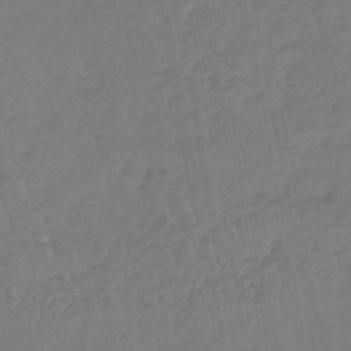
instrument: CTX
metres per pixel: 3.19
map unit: lHb
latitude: -45.4454
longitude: 77.8422
